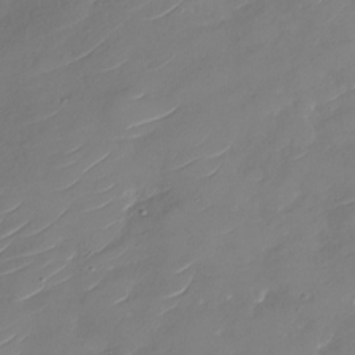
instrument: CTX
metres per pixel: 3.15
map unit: Nhu
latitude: -29.8611
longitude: -72.7247
